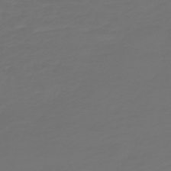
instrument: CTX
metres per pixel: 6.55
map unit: HNb
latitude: -47.4265
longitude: 54.3306
